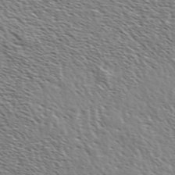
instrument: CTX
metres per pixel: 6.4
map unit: Ave
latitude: 37.1592
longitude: -111.6127
